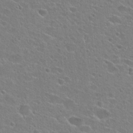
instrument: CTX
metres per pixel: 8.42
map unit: Hto
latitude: 24.7246
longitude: -44.8002
